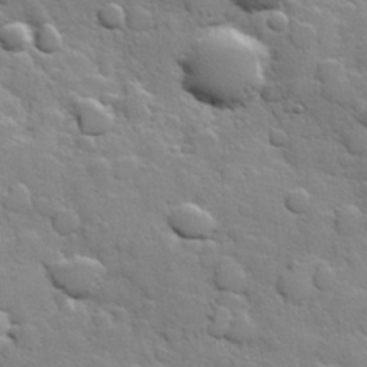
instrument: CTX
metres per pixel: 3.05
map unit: Hve
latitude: 24.4790
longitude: 148.6897
